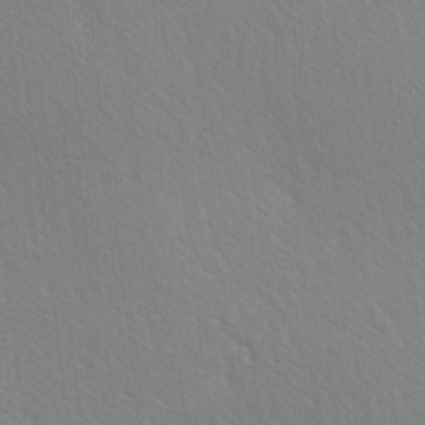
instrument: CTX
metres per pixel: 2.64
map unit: lAa
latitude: -5.4454
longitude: -121.6694
